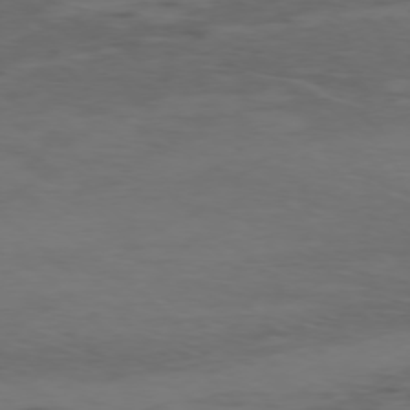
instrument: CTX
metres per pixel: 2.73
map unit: Ap
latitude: -76.4629
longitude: -67.7827
